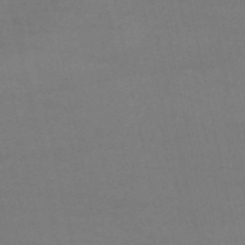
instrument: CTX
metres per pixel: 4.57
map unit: HNb
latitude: -54.2740
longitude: -34.1766
